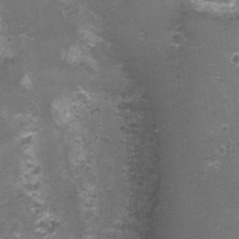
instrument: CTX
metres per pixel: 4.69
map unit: Nhu
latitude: 3.6883
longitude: -17.4804
